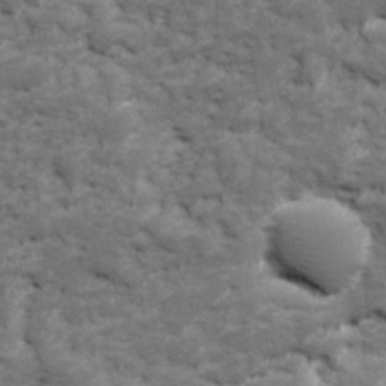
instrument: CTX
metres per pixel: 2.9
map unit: Ave
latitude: 17.2537
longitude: -135.5749
